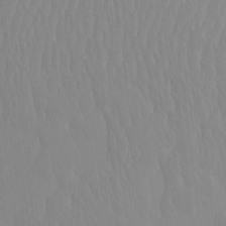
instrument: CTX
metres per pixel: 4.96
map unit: eHh
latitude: -4.0283
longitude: 14.7841
